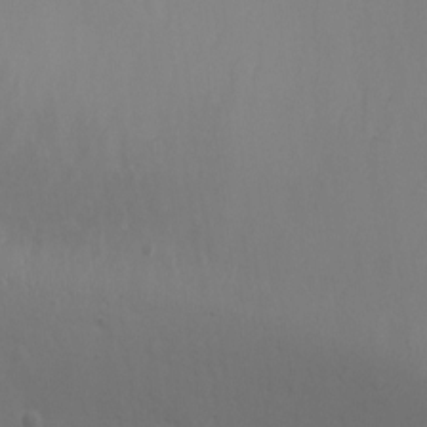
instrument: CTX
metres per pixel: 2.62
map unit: Ht
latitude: 1.4426
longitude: -20.8191
